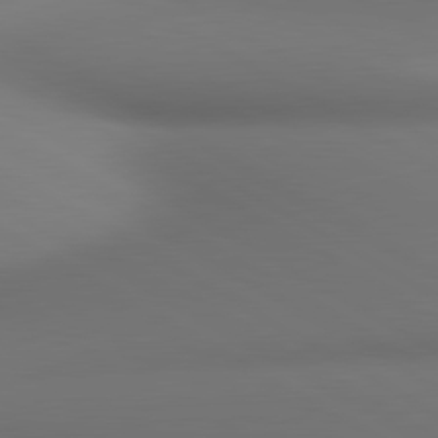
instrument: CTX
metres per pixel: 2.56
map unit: lApd
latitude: 80.8380
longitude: 137.6721
